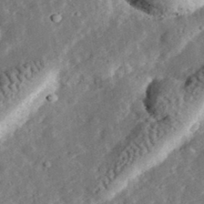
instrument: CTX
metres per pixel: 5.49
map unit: lHvf
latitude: 32.6302
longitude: -83.7071
